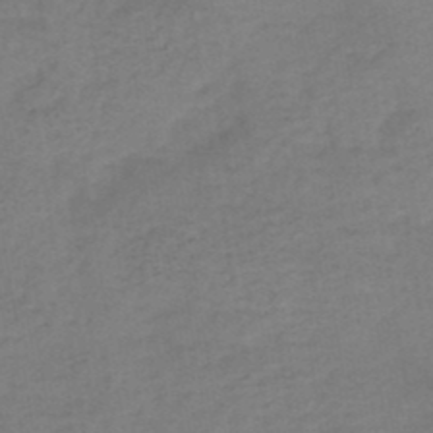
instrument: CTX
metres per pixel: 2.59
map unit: HNb
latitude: -47.2943
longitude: -39.0269
